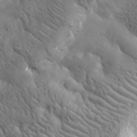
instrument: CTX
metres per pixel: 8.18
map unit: lHvf
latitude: 34.8758
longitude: -86.4601
